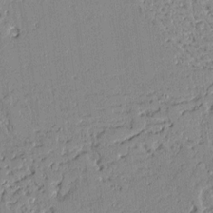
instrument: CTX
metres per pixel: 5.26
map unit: Aa
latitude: 10.6680
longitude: -129.1403
